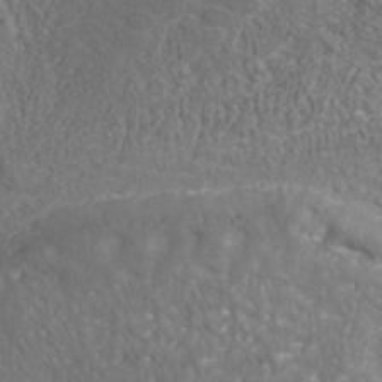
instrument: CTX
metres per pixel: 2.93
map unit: Nhu
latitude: -39.8423
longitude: -84.2523
